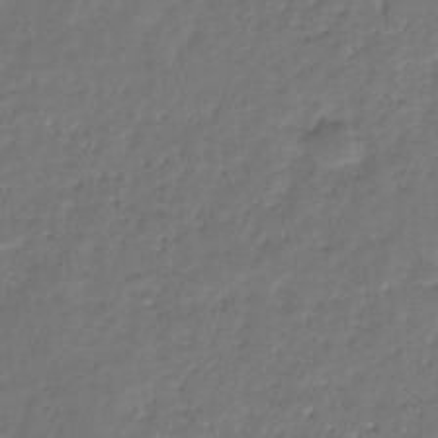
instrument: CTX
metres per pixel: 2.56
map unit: eHb
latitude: -30.3117
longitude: 71.3510
